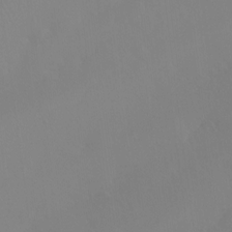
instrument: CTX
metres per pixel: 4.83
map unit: Htu
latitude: -15.6533
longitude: -47.5560
